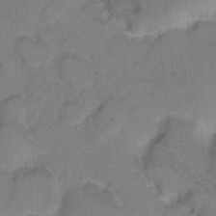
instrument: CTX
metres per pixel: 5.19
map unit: eHh
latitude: 7.7261
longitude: -63.9717
